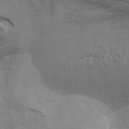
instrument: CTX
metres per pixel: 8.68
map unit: Aa
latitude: 32.8191
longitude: -135.9150
